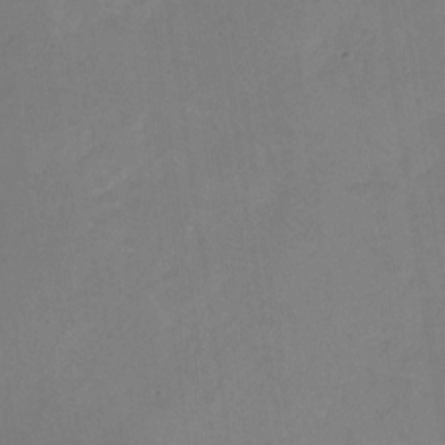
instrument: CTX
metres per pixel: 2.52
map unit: Nhu
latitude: -28.5574
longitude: -67.2914
